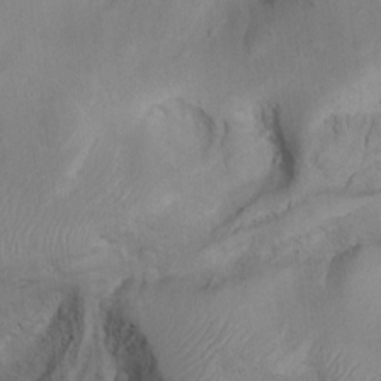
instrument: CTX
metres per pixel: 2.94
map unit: Aa
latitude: -3.3509
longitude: -73.6883
